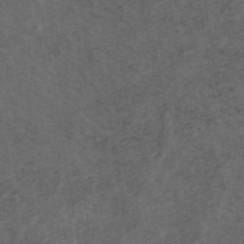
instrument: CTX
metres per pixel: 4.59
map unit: ANa
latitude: 43.5749
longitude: 16.6330
